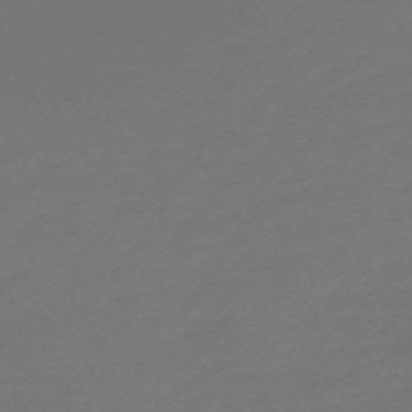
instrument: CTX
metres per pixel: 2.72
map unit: Nve
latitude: -58.1227
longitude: 56.7274
